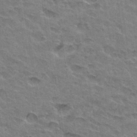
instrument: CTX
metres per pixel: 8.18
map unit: Hto
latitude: 33.1970
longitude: -46.9892
